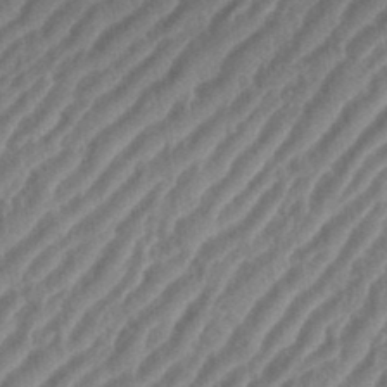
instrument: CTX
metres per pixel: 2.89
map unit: eHh
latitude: 36.1389
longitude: -134.7813
